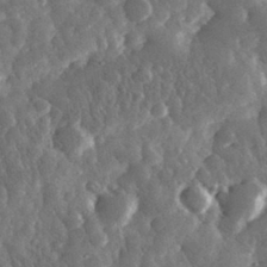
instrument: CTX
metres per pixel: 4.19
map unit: eHh
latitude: 31.9528
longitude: -69.7828
